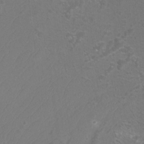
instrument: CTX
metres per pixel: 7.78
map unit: Htu
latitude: -10.5952
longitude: -73.6883
